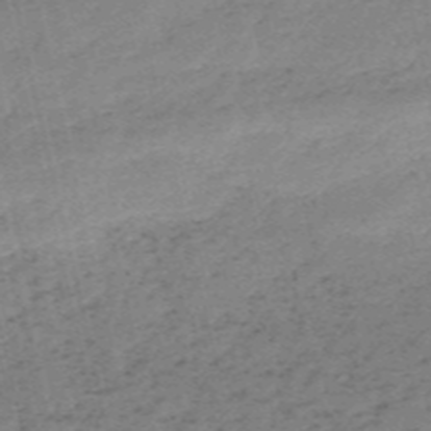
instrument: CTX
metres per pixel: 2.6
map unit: HNb
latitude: -55.6344
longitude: -43.0647
